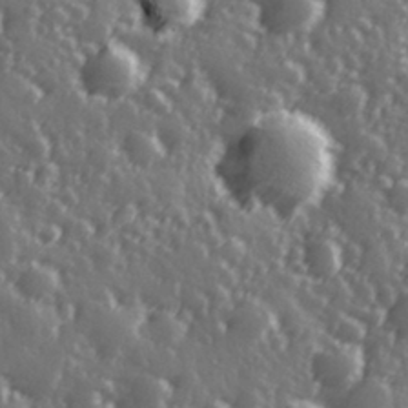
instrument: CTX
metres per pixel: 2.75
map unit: Hve
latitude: 27.8961
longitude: 146.9919
